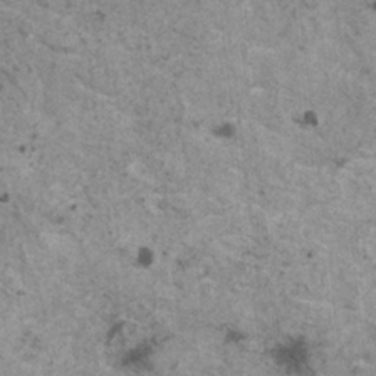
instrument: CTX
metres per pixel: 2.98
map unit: HNhu
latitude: 1.8961
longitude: 4.5007
